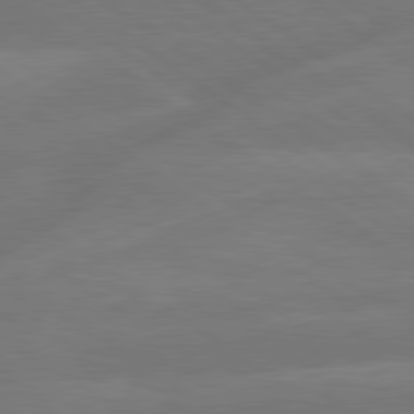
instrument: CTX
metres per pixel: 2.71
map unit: lApd
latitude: 79.8206
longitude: -148.5924
